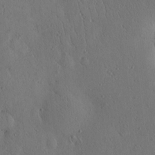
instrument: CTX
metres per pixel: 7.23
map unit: eHh
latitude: -0.2173
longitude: 18.5952
